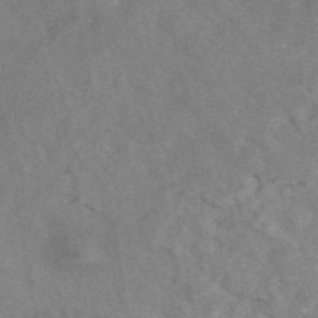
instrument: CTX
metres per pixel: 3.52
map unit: ANa
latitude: 46.1200
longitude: 26.2928
